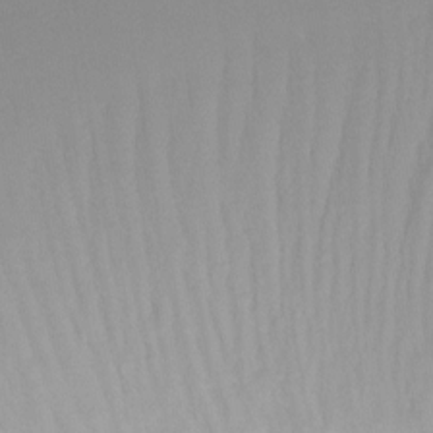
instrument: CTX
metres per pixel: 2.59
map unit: Ht
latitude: -14.8975
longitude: -50.8380
